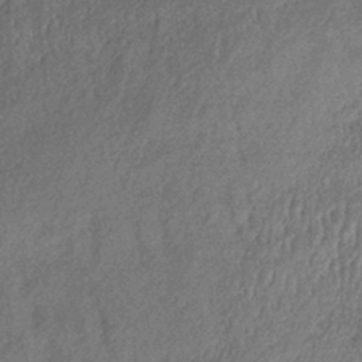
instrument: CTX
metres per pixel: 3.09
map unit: lHb
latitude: -35.0864
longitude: 68.9730
